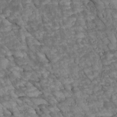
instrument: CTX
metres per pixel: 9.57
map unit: Htu
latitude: 1.4048
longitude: 144.3873
